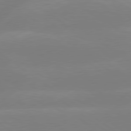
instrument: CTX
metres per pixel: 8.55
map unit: lApd
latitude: 79.3293
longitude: -149.1025
